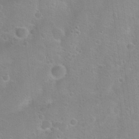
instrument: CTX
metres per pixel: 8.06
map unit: Hto
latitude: 22.7813
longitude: -50.7057
